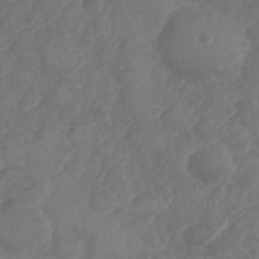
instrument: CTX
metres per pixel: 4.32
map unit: Nhe
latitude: -36.0094
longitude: -178.0822
